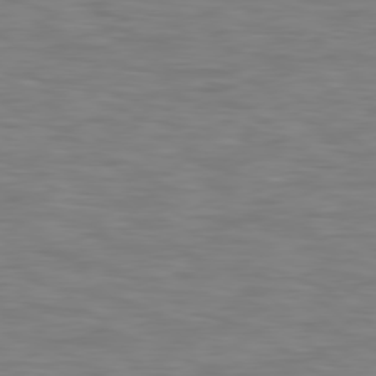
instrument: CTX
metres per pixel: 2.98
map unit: Hpe
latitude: 78.3468
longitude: 175.5966
